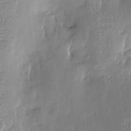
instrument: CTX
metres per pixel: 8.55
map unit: Htu
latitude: -5.5966
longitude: 174.3684
